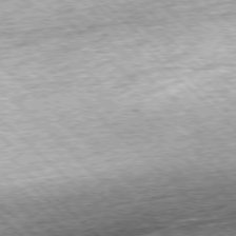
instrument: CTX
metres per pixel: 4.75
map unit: Hpe
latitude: -77.5777
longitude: 14.4440
